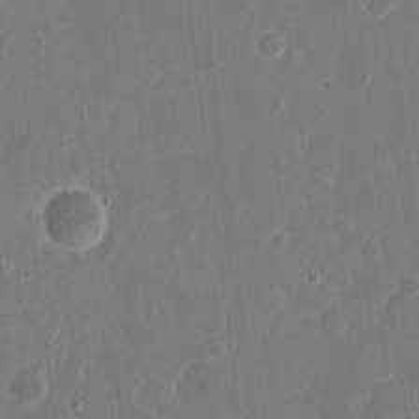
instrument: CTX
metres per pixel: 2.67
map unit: eHh
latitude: 9.0648
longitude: -68.9892
